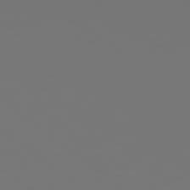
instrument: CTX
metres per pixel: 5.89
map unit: Hpe
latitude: 79.0459
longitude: 176.9920
